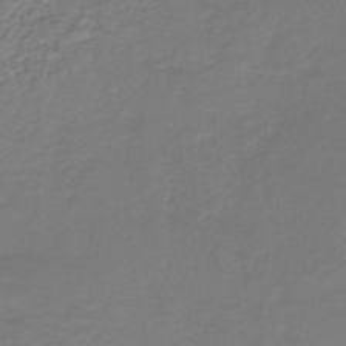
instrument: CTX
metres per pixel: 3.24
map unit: lHb
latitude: -41.2754
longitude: 52.4251
